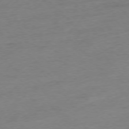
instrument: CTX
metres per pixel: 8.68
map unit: Hpe
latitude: -77.1620
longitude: -14.7625
